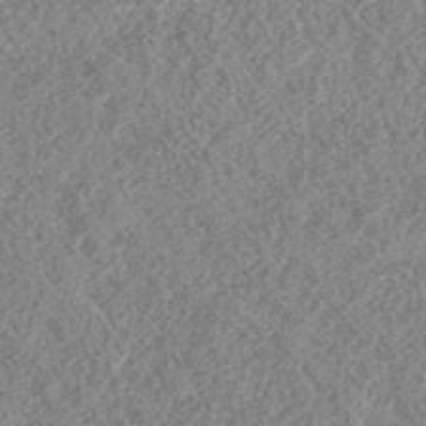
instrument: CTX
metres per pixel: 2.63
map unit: HNhu
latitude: -46.5196
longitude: 29.7667
